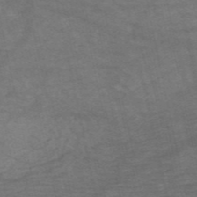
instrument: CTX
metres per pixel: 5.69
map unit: HNb
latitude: -53.8422
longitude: -43.7072
